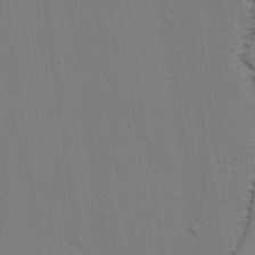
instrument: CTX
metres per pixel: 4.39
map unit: lAvf
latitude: 27.0648
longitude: -108.8002
